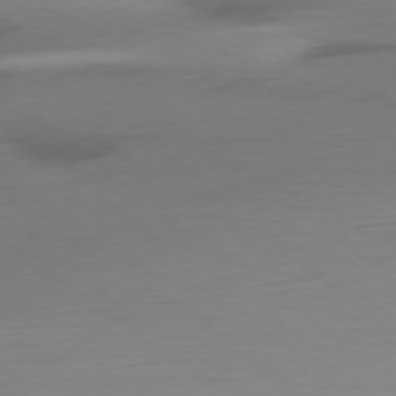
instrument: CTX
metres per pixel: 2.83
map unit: Ap
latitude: -78.9541
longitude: -76.1011
